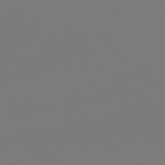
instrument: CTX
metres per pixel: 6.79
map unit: Hpe
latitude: 77.3670
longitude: -176.7435
